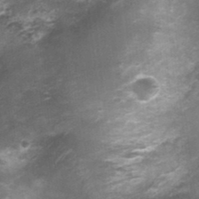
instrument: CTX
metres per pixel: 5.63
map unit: Nhu
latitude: 1.9339
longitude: -17.9150
